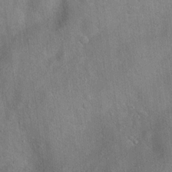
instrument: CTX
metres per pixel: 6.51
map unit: Hto
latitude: 18.0444
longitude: -52.8002
